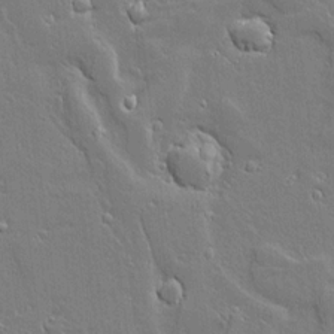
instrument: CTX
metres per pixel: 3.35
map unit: Aa
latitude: 12.3656
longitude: -125.5371
